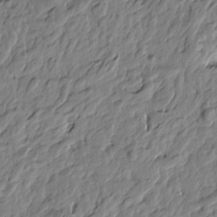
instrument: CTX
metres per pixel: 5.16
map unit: Htu
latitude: -3.1242
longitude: 179.3698
